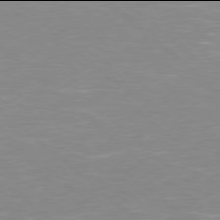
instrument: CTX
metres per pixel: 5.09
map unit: Hpe
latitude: 77.9906
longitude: -140.7435
